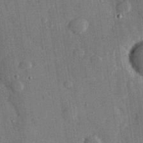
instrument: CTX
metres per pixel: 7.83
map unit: eHh
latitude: 28.6868
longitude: -80.5546
